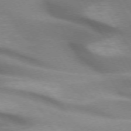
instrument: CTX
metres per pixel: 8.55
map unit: lApd
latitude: 72.0633
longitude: -51.4804
